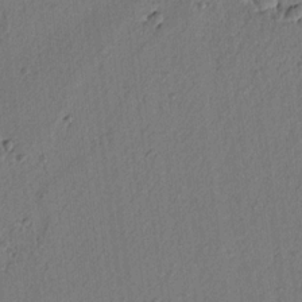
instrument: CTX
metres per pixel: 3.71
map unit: lAvf
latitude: 7.3293
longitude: 165.2565
